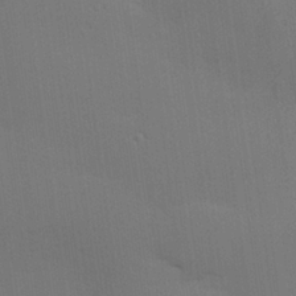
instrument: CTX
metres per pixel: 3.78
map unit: Hve
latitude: 26.8758
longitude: -91.3860
